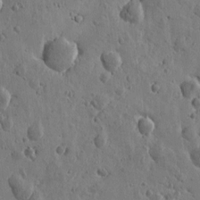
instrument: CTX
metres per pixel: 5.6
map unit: Htu
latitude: -0.5007
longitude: -177.9339
